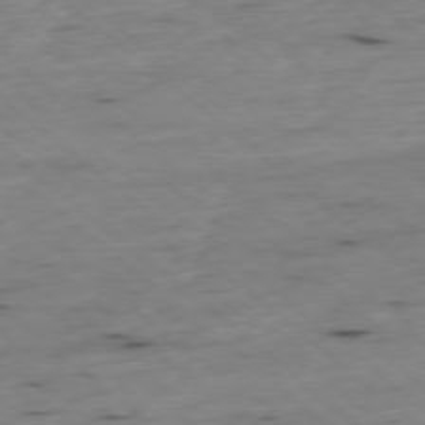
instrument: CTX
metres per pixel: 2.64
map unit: Ap
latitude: -78.1605
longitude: -89.4238
